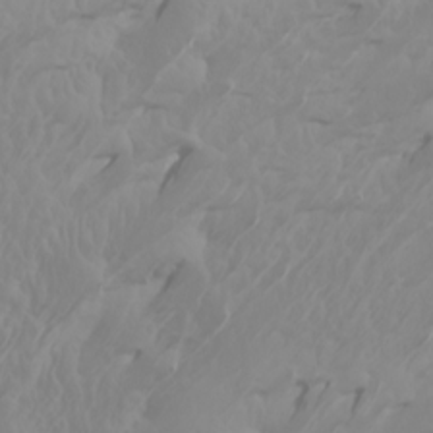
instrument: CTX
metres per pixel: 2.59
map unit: Htu
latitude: -4.5384
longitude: -88.8191
